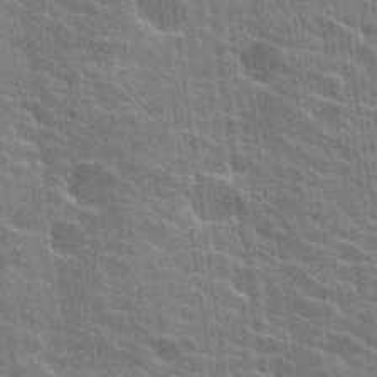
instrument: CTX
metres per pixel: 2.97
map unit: Hto
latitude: 24.2900
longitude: -43.4993
